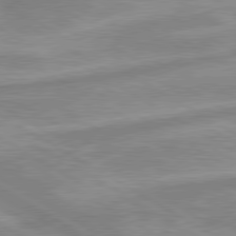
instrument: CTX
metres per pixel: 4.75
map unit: lApd
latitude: 80.0444
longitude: -173.2159
